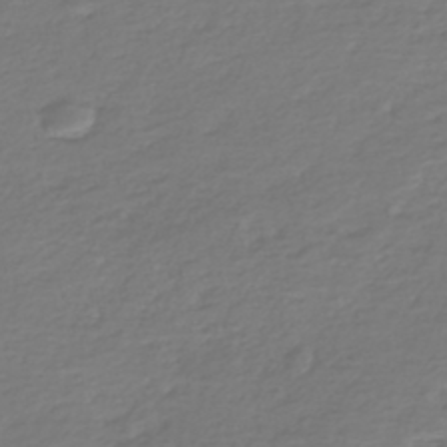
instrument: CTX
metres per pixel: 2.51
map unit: Nhe
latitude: -46.4818
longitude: -171.8961
